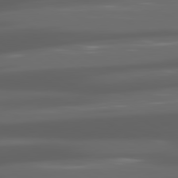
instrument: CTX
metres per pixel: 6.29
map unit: lApd
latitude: 80.6868
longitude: -140.4978
